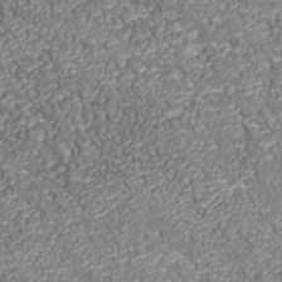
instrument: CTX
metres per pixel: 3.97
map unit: Nhu
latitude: -39.0109
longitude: -84.5168
